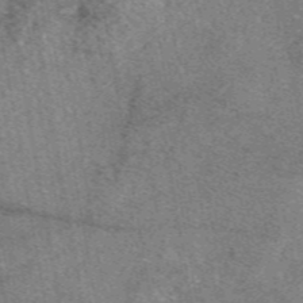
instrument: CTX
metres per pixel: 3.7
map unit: eAb
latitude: 48.2900
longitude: 109.0486
